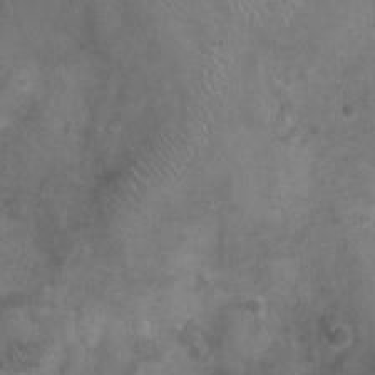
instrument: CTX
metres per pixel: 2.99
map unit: Ht
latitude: -4.7652
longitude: -16.1578
